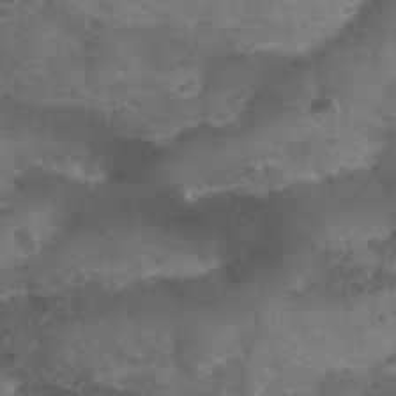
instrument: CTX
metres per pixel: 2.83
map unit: Nhu
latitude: 28.1200
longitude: -55.0647
